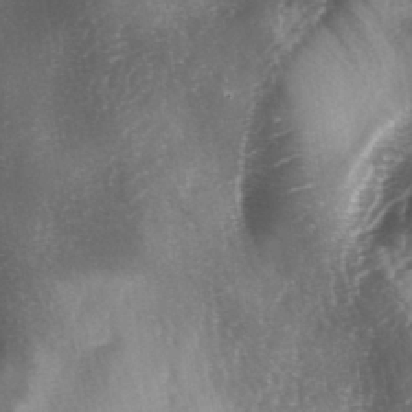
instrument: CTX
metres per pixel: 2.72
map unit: lAa
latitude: -4.6518
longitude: -126.7435
